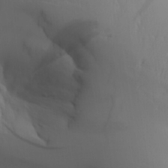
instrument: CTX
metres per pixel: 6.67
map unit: Aa
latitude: 27.4615
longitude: -132.9514
